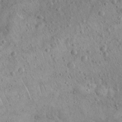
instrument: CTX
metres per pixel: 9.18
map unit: Nhu
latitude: 23.0458
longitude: -66.9324
